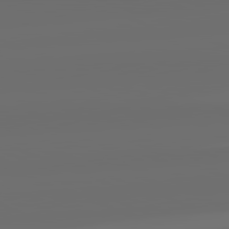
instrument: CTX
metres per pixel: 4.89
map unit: lApd
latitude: 82.2900
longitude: -164.7435
